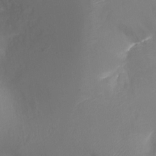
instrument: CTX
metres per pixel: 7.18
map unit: Ht
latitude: -16.5007
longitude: -43.0081
